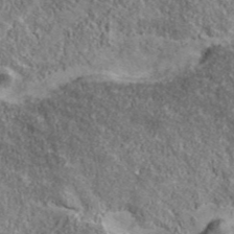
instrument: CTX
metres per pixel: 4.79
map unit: eHh
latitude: 43.4993
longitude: -89.1026
